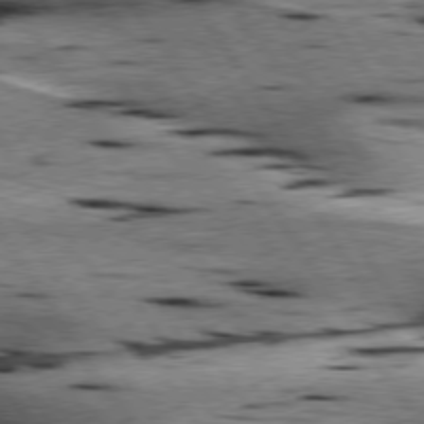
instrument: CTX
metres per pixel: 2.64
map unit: lApd
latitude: 76.4601
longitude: -60.0444
